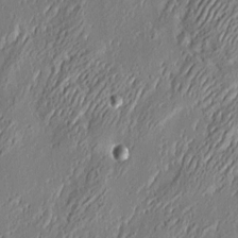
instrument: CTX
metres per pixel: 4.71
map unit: eHh
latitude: 3.7071
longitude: -77.8016
